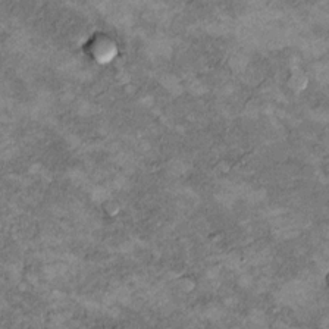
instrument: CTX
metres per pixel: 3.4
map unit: Hto
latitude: 9.7261
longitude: -36.4412
